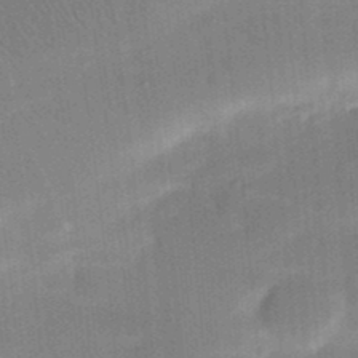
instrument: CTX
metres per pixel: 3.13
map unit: Nhu
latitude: 23.7827
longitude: -73.1215
